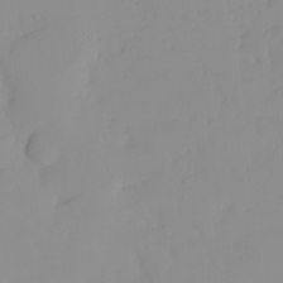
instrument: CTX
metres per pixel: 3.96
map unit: eHh
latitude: -0.3873
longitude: 19.4454
